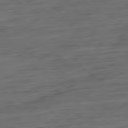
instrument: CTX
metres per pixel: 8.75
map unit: Ap
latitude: -79.9178
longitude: -52.3845
